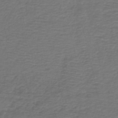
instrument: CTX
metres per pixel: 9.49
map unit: HNb
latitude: -42.8030
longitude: 50.7463
